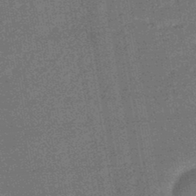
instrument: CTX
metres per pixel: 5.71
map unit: eHb
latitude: -45.6155
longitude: 86.8030
